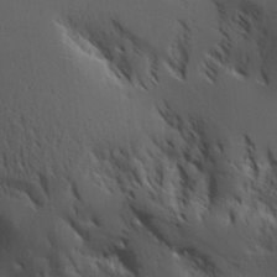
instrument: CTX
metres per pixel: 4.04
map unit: Aa
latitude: 24.7624
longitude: -126.7246
